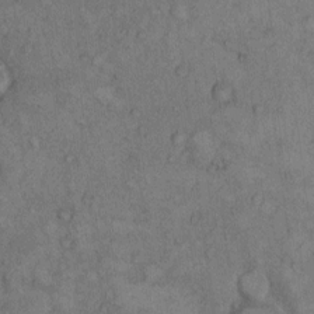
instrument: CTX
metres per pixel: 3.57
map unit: Hto
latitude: 8.5357
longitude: -59.2915
